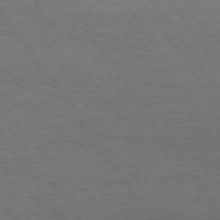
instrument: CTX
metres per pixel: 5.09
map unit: Hpe
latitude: 74.8569
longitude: -142.5168
